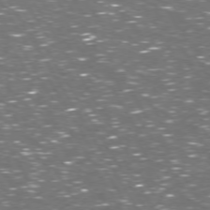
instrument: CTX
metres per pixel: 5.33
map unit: Hpe
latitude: 72.9703
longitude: -124.0633
